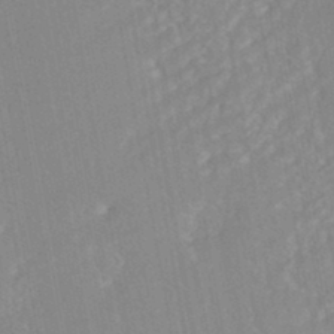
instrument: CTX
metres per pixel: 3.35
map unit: HNhu
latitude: -44.6896
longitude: 104.1228
